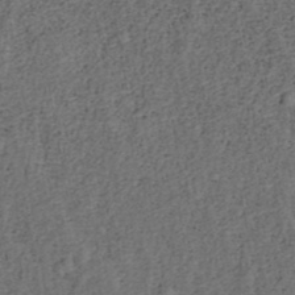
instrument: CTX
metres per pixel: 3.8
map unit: ANa
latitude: 39.3104
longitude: 22.0661
